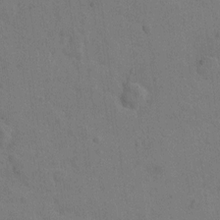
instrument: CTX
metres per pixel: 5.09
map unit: Hto
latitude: 6.5546
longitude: -62.8947
